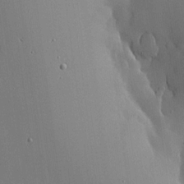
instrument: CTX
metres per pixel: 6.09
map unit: lHvf
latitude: 17.8772
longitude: -114.2522
